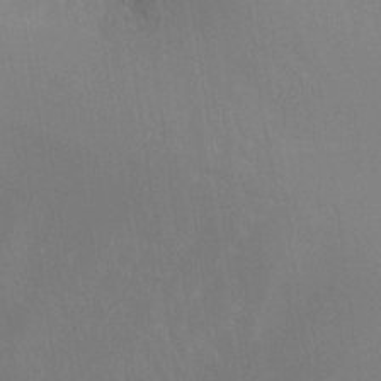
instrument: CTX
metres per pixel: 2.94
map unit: Ht
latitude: -16.6897
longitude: -47.7261
